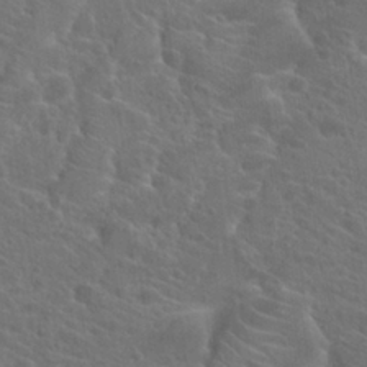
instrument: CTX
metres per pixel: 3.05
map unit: Hto
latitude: 23.9150
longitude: -39.7638
